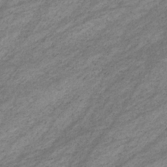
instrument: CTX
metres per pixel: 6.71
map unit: eHb
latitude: -33.2187
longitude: 70.7841
